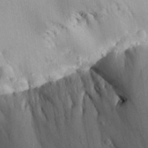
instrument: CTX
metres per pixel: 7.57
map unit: Aa
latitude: 31.1026
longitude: -134.1011
